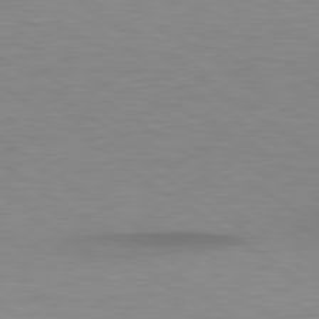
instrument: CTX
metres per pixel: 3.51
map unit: lApd
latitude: 79.3104
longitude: -92.3278
